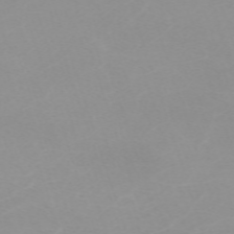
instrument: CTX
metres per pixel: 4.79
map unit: eHh
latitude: -63.4076
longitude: 48.8597
